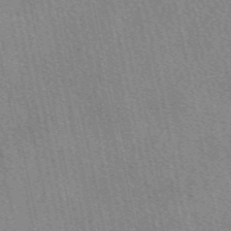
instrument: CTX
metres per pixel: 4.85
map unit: eAb
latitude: 49.8016
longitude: 109.3321
